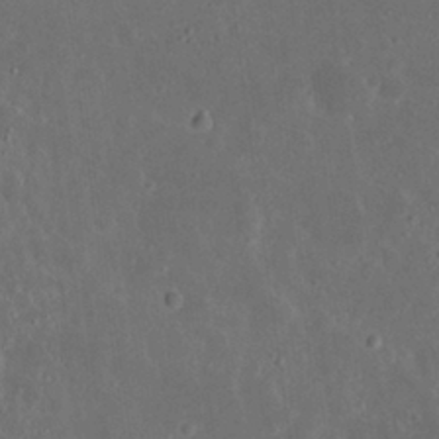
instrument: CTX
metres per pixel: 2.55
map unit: Nhu
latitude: 23.0458
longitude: -70.8758
